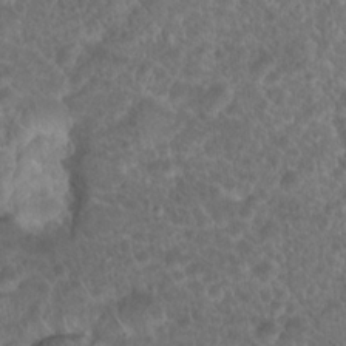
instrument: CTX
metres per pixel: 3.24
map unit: Hto
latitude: 18.9324
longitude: -40.3278
